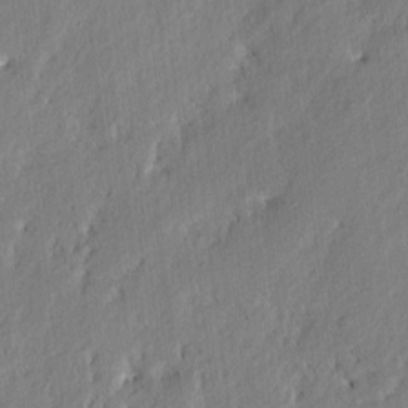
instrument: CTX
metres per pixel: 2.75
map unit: eHh
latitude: 2.4223
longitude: -78.1767
